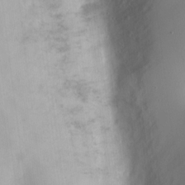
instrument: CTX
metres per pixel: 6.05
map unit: Nve
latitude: -22.8030
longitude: 106.8975
